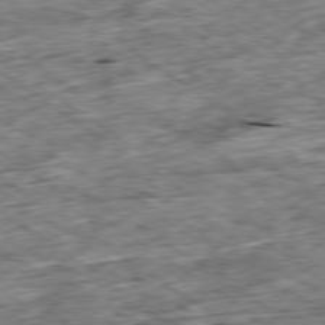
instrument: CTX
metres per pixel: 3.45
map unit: Ap
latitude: -79.6721
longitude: -85.6127
